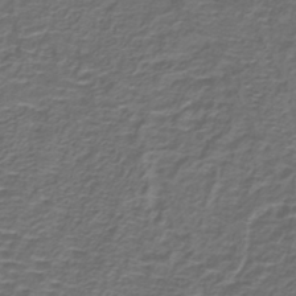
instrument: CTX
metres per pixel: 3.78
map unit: lHb
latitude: -39.5777
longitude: 58.9730
